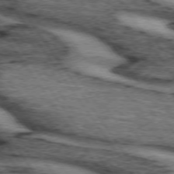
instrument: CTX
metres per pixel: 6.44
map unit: lApd
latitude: 73.7828
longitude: -75.4993
